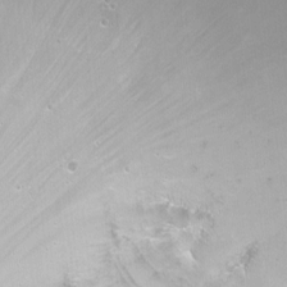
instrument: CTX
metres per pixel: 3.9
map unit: Nhu
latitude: -6.3684
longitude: -47.4238
